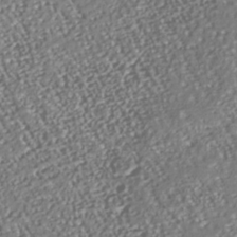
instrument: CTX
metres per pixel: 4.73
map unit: Nhu
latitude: -38.3873
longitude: -80.7246
